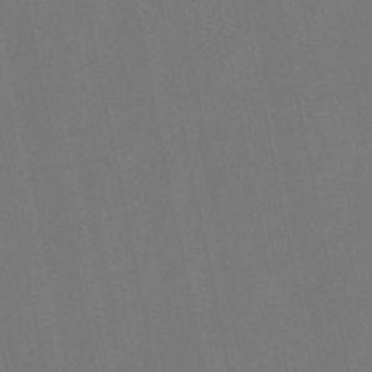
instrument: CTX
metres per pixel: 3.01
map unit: lHb
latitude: -47.8233
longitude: 72.2172
